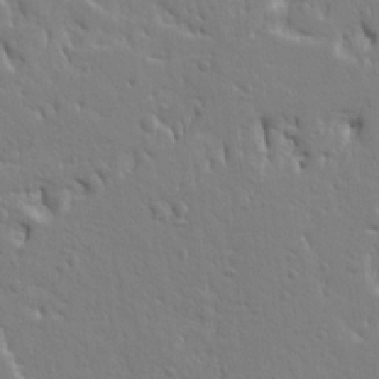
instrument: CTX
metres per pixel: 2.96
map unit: Ht
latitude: 9.1025
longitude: -77.3292
